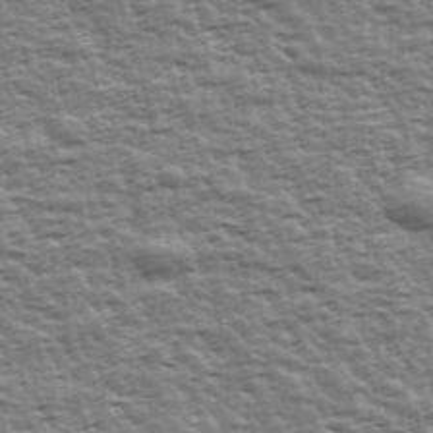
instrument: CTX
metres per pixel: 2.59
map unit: Ave
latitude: 42.7813
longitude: -113.0080
